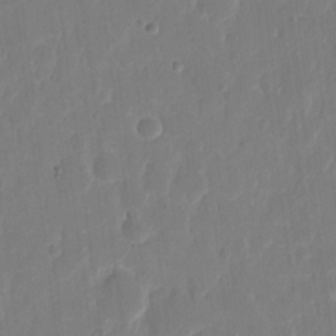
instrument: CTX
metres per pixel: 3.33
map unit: eHh
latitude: 10.0444
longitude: -68.1578
